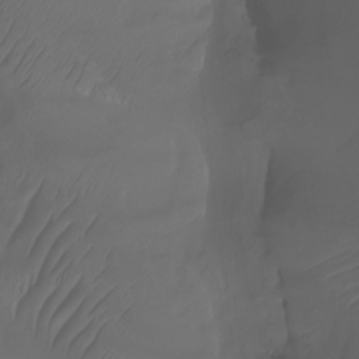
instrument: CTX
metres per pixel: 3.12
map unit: Nhu
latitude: -7.5021
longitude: -83.1214
